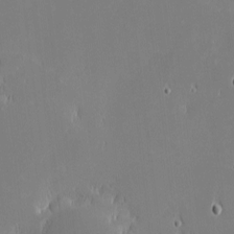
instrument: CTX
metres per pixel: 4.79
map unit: eHh
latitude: -2.7463
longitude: -84.1200
